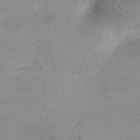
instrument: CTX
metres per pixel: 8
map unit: Nhe
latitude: -19.9556
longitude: 144.5763
